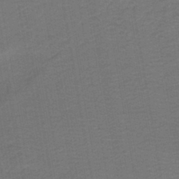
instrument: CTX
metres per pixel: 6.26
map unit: HNb
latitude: -43.9178
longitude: 51.6155
